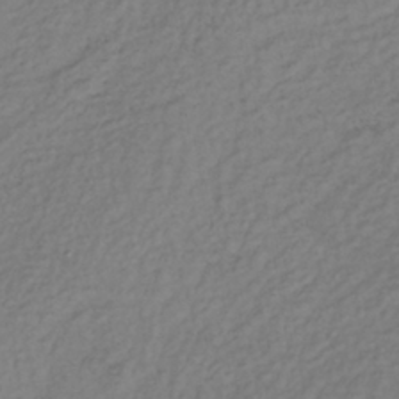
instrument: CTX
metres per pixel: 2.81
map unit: lHb
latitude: -38.7652
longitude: 70.4818
